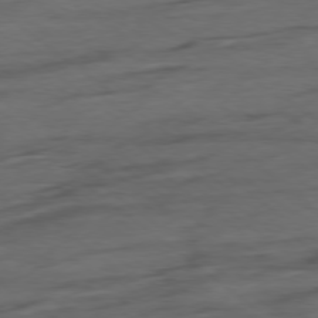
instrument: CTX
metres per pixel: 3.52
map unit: Hpe
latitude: -78.8219
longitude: -19.4615
